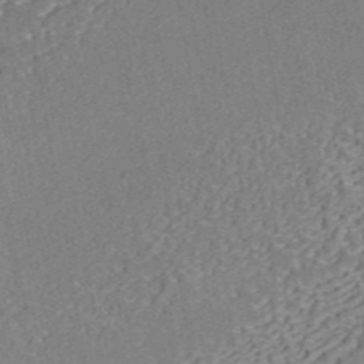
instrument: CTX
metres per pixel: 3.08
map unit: ANa
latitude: 44.5923
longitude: 45.7289
